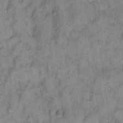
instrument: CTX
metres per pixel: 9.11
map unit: eHh
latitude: 10.7624
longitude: -63.9717
